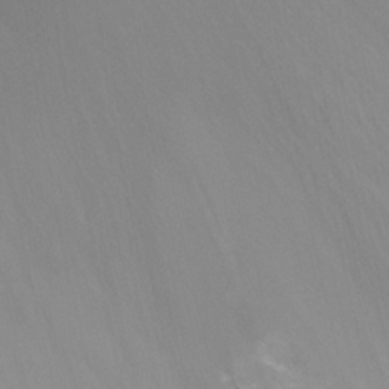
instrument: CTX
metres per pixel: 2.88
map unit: Ht
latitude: -9.5399
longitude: -46.3845
